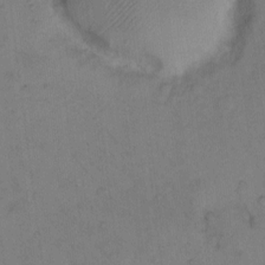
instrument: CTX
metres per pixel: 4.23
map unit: Hto
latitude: 7.9528
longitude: -59.8017
